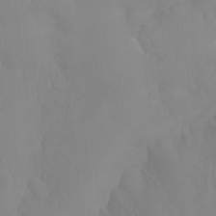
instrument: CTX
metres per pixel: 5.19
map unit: Ht
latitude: -15.8990
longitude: -47.9528
